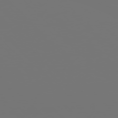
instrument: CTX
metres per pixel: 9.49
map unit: Hpe
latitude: 76.7624
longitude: -164.6679
